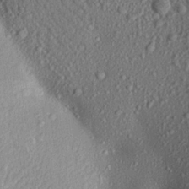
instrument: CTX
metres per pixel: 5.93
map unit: Aa
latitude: 17.4615
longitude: -147.3104
